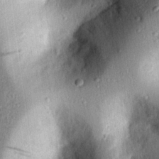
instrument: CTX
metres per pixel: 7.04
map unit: eHh
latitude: 24.8569
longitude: -78.4790
